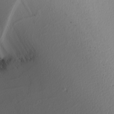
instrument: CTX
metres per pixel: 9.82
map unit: Nhu
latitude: -4.5384
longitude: -92.9513
